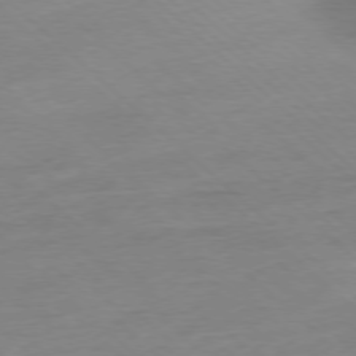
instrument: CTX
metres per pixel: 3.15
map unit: Ap
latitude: -77.3321
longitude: -96.9514
